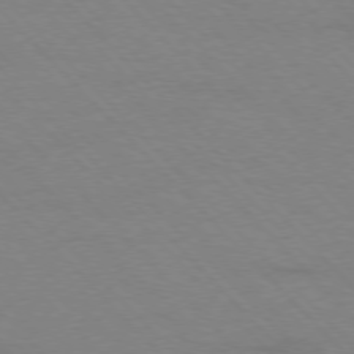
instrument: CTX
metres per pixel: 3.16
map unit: Ap
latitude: -77.5777
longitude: -87.8961
